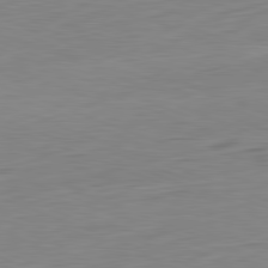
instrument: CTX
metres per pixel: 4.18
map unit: Hpe
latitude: -81.8989
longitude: 9.6533
